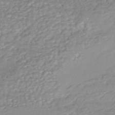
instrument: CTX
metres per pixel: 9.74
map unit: HNhu
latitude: -47.2187
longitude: 96.7274
